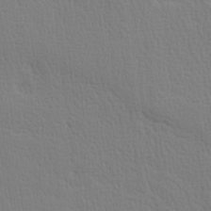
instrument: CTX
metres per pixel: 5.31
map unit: Hve
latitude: 1.9717
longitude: -125.3103
